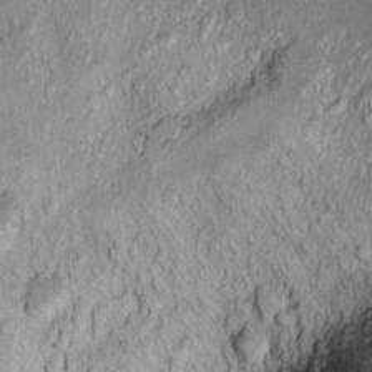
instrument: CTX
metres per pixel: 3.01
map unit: Ht
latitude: 9.3293
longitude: -32.4979
